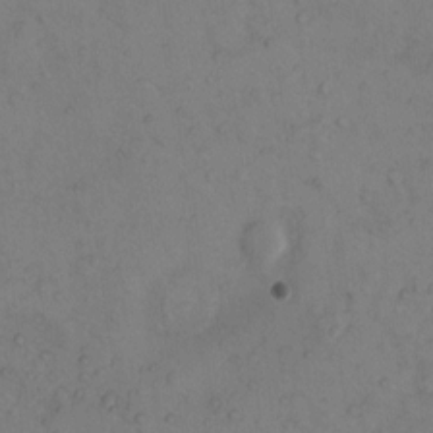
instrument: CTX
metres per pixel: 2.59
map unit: Hto
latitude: 7.7450
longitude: -60.0633
